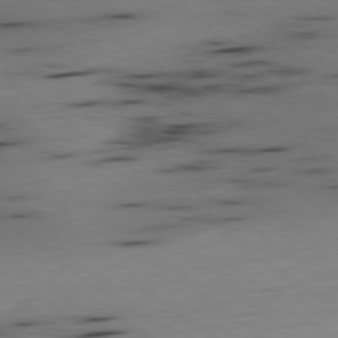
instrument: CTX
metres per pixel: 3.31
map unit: Ap
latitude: -79.2565
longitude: -73.5183
